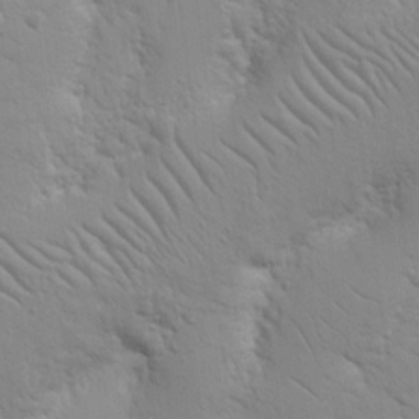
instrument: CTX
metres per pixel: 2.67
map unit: Nhu
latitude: 17.1214
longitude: -78.4790
